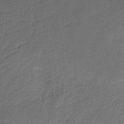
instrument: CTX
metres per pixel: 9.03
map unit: HNb
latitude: -35.8800
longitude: 58.7652
